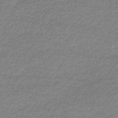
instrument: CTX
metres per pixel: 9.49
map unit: eHb
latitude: -33.1054
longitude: 69.9556
